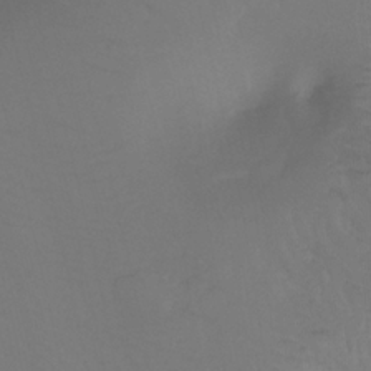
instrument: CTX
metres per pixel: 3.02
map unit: Htu
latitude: -12.4251
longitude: -45.8583
